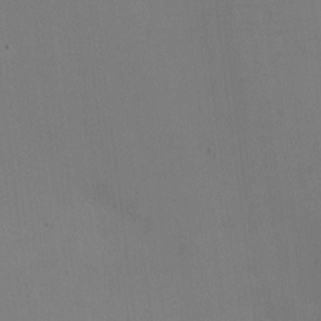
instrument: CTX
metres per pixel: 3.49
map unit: eHh
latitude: -6.4440
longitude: -80.3467
